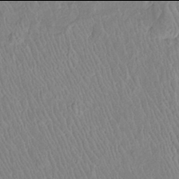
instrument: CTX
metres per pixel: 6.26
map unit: Htu
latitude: -6.0094
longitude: 152.7463
